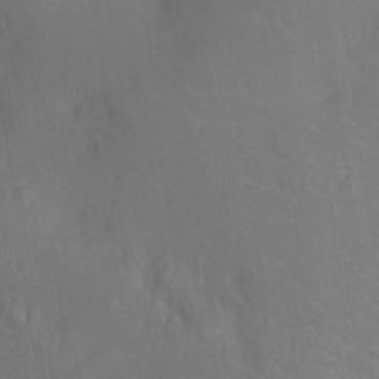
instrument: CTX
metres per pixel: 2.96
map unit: Ht
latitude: -10.2362
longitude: -23.7638
